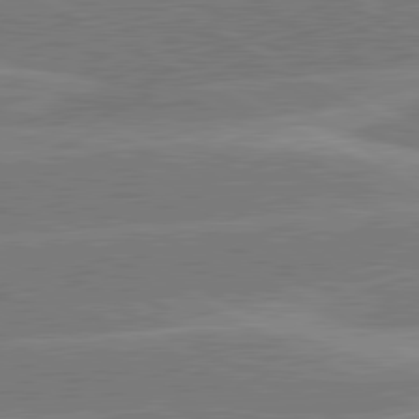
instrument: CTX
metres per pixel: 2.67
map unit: lApd
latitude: 81.0080
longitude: -124.1388
